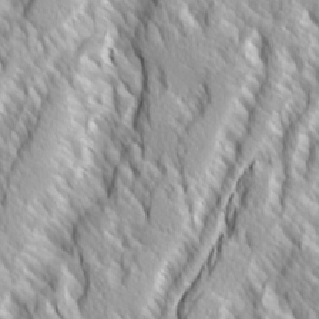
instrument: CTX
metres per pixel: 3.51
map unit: Ave
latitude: 14.7813
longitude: -130.8002
